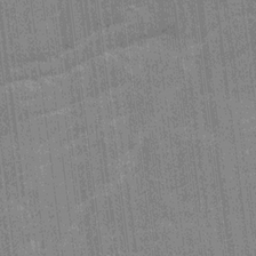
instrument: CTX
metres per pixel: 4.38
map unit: Ave
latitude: 15.8962
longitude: -138.4790
